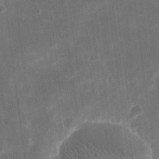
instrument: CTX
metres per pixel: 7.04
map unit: eHh
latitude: 20.1767
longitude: -67.6316
